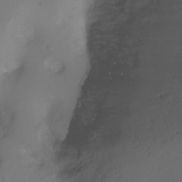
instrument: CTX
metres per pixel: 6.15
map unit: Ht
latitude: -0.6141
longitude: -36.2523
